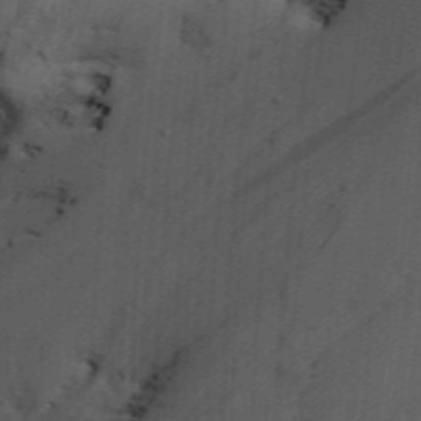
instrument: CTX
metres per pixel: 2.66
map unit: Ave
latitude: 23.3293
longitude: -136.4412
